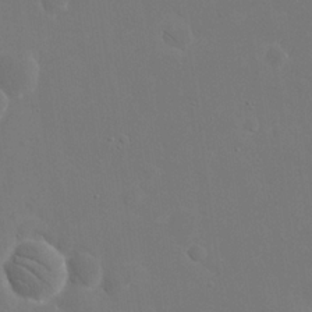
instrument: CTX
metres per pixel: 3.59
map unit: eHh
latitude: 19.6316
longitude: -67.1970
